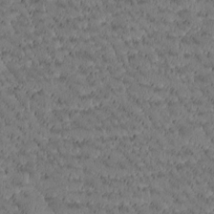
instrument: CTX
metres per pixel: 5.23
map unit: Htu
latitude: -2.7274
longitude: 176.2928
